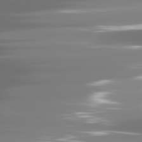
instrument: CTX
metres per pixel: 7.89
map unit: lApd
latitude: 81.4993
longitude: -136.8947
